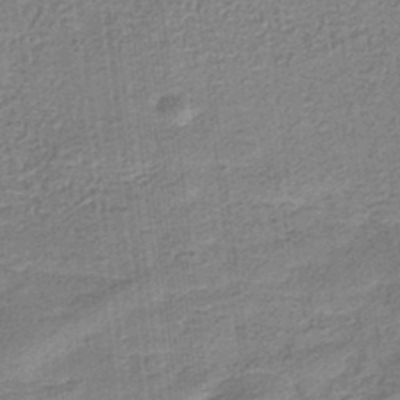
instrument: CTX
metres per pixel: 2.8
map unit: eHb
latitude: -35.8422
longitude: 79.8800
